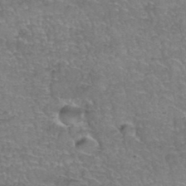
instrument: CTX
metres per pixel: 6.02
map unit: Hto
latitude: 35.8961
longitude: -45.0647
